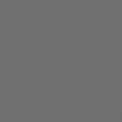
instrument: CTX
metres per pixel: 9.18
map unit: Hpe
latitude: 76.8569
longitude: -138.7057
